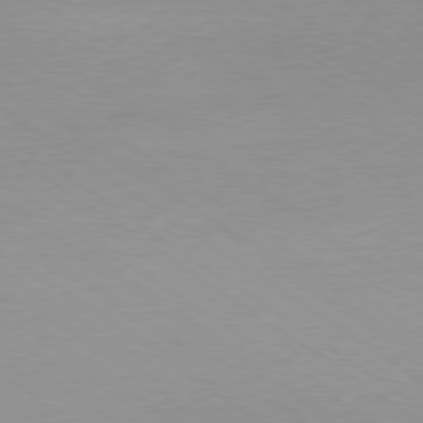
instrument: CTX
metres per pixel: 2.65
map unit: Ap
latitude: -79.1242
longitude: -67.0269
